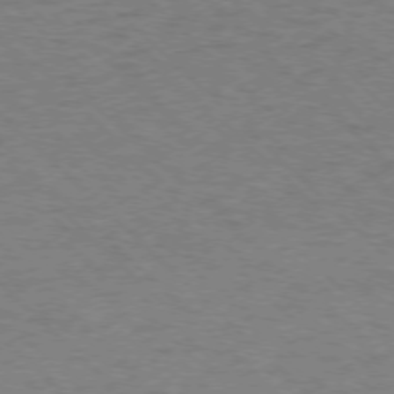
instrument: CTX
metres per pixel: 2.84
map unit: Ap
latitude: -75.8045
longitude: -80.0444
